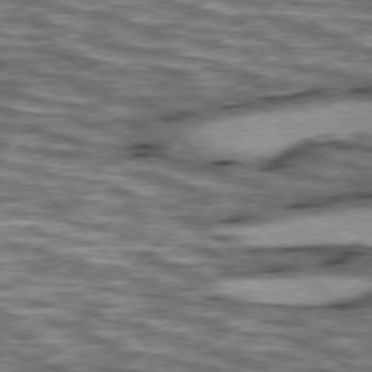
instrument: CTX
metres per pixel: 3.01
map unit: lApd
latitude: 76.4223
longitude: -49.9528
